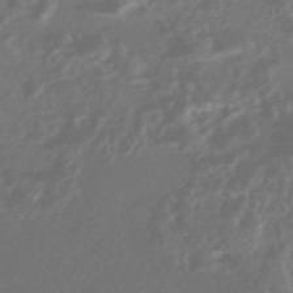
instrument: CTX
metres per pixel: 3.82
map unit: HNhu
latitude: -43.7477
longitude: 91.2943
